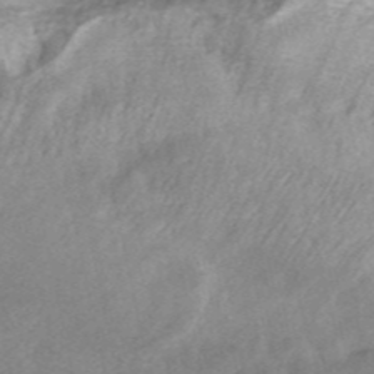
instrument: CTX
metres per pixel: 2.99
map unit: ANa
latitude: 46.1200
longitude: 25.1998
